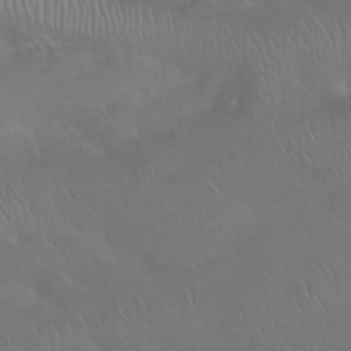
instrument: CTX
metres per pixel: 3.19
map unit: Nhu
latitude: 26.1578
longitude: -52.6302
